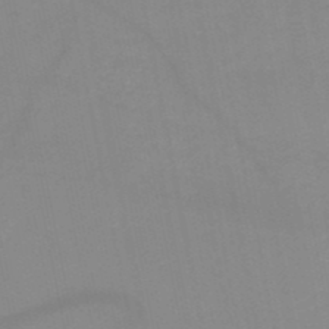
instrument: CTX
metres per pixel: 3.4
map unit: HNb
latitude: -49.7856
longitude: -40.4978
